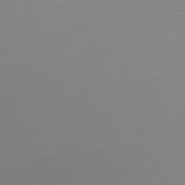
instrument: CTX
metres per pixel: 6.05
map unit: Ap
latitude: -76.4629
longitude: -71.8016
